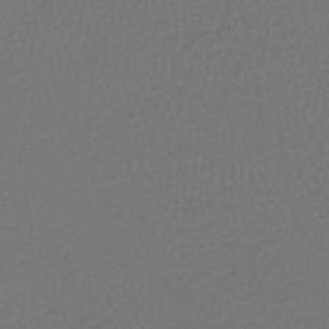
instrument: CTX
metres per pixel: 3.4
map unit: lHb
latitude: -42.8219
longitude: 74.5952
